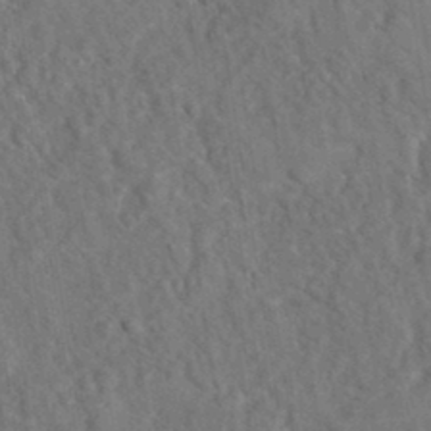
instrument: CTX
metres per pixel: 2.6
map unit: eAb
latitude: 34.2900
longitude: 110.3117
